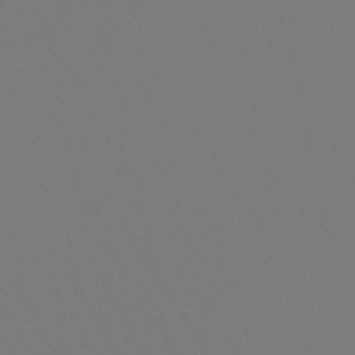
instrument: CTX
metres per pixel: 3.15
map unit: lHb
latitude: -49.8234
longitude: 70.0472
